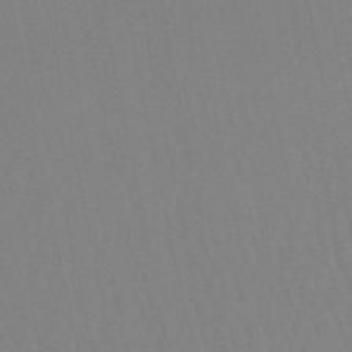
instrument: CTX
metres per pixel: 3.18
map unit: lHb
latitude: -49.6155
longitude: 70.3306
